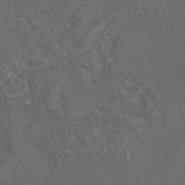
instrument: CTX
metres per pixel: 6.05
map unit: eAb
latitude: 46.3279
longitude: 108.8786
